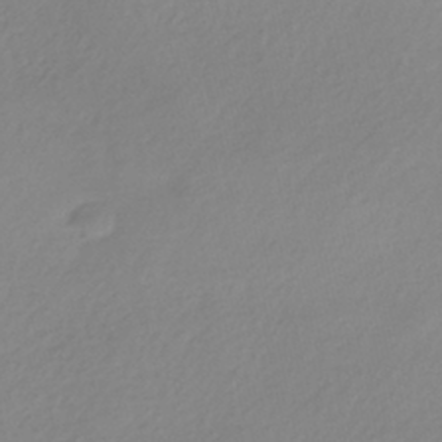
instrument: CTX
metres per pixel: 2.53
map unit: HNhu
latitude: -41.1242
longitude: 93.3699
